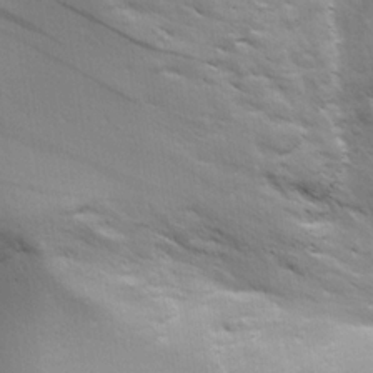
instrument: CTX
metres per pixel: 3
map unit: Aa
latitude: 18.6490
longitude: -125.4993
